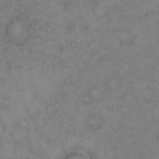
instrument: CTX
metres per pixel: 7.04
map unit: Hto
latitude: 12.0255
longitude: -60.6112
